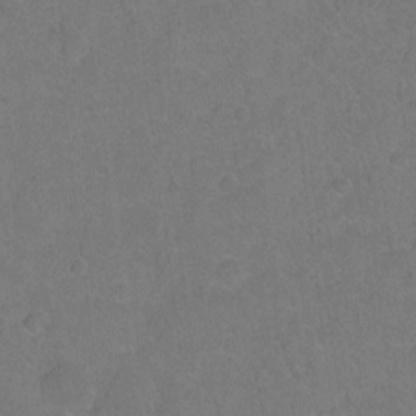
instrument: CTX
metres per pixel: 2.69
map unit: Hto
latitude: -4.0850
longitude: -35.8583
